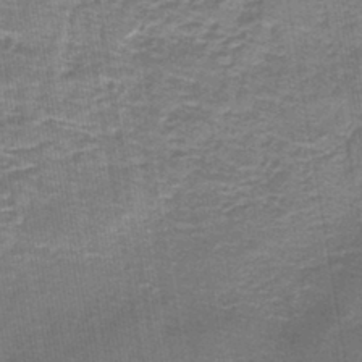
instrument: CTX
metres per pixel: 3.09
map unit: lHb
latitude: -43.3320
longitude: 55.0487
